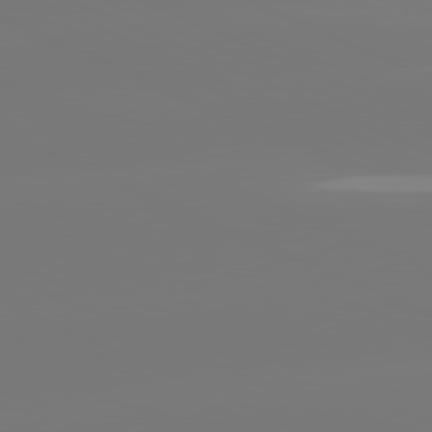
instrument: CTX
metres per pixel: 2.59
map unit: lApd
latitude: 81.4615
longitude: -149.4804
